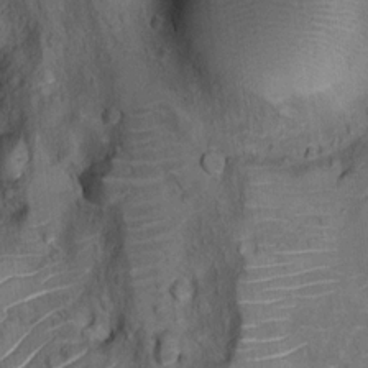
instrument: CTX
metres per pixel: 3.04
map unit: Ht
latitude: 11.8395
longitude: -32.8947
